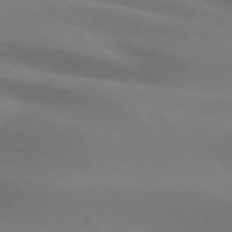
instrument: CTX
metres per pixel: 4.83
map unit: lApd
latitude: 75.1970
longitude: -61.6127
